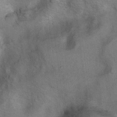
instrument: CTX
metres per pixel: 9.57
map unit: Ht
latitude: 7.5938
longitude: -30.3090
